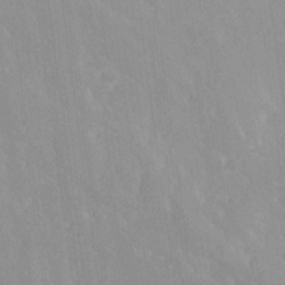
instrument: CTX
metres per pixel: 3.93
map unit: Ave
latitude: 19.7071
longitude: -136.6869
